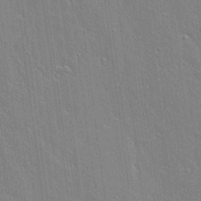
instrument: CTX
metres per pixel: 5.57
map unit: lAvf
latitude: 16.6113
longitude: -127.8395
